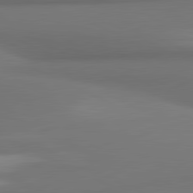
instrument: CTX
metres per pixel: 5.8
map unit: lApd
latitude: 81.5749
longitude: 172.9542
